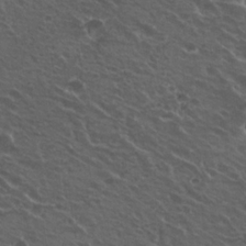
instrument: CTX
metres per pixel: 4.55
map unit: Hto
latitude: 23.2537
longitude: -30.8002
